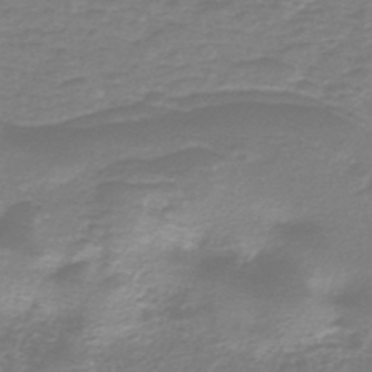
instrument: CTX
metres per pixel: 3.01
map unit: HNb
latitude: -46.8408
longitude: 53.0675
